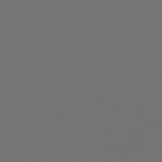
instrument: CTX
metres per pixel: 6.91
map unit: Ap
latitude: -76.1417
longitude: -63.2726
